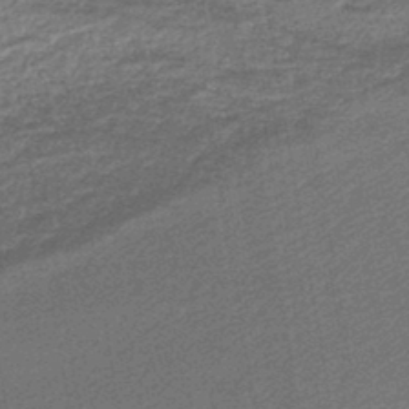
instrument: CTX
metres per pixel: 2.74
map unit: lHb
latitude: -44.3684
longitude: 64.8975
